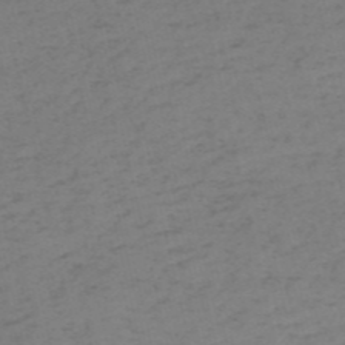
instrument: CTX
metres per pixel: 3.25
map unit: HNb
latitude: -55.1998
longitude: -47.1215
